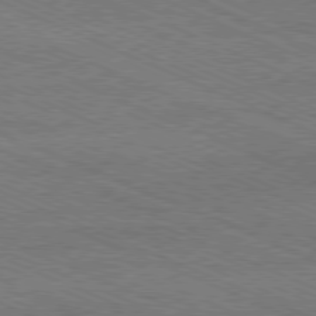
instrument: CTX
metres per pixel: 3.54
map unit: Ap
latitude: -81.0865
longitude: -75.4049
